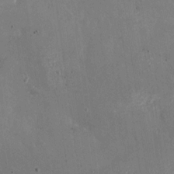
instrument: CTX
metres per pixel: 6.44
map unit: Nhu
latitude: -27.4643
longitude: -58.3467
